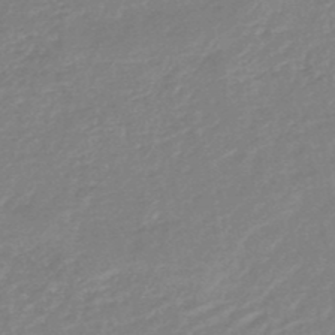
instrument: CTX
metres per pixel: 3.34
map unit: HNb
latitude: -48.4440
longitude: 58.0094
